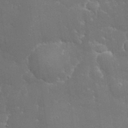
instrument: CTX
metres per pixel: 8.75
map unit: eHh
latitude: 32.3845
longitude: -63.9528
